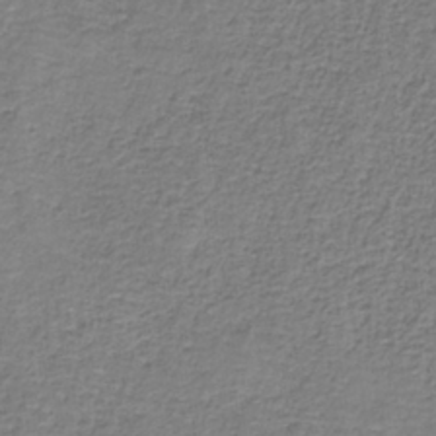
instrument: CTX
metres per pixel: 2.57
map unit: eAb
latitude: -36.4440
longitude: 52.8219
